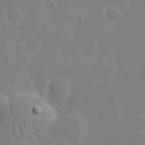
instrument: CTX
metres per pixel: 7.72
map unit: eHh
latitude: 17.0458
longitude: -71.7449
